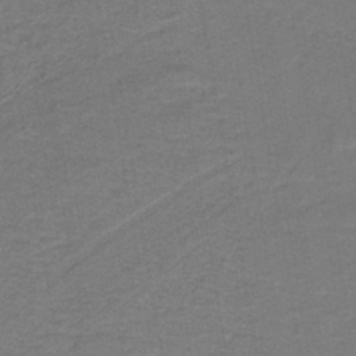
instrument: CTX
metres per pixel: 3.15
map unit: lHb
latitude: -42.3117
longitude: 53.5777
